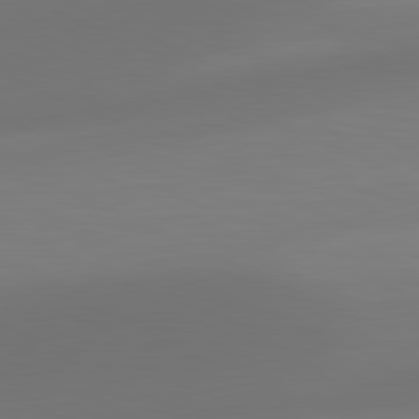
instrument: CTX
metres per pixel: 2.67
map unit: lApd
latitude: 81.4048
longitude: 128.4251
